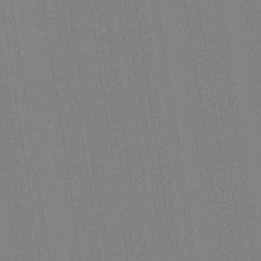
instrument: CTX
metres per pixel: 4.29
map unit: Aa
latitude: 33.1781
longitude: -142.9325
